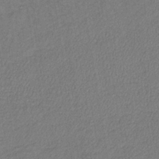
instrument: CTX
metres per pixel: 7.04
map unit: lHb
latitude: -39.3888
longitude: 72.9353
